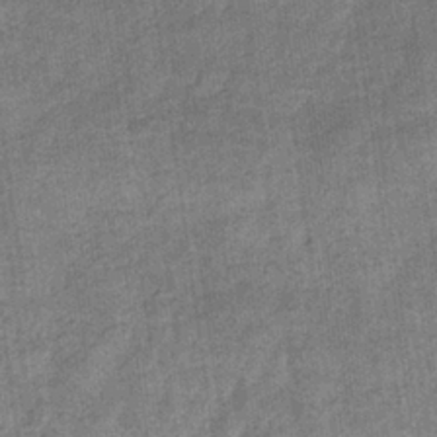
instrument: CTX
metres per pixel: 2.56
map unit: eHb
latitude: -36.5762
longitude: 80.1417
